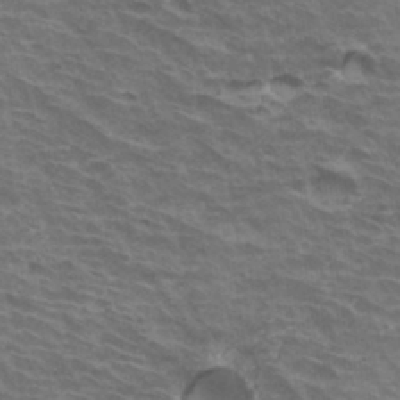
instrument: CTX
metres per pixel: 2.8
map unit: Hto
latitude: 33.8205
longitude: -42.8191
